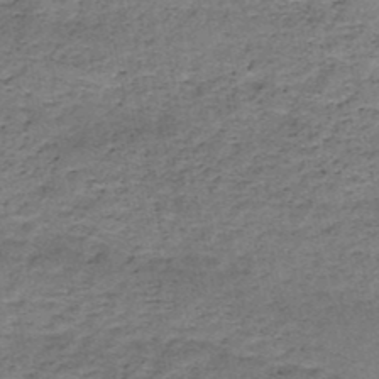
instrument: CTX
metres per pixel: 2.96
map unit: HNb
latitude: -49.3699
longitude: -39.7072
